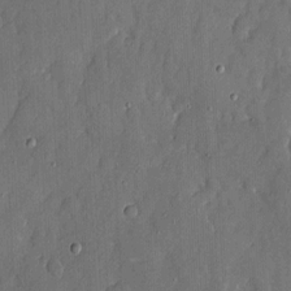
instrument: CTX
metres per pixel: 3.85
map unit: eHh
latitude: 6.5546
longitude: -68.7624
